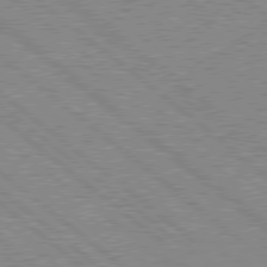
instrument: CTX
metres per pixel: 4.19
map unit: Hpe
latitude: 78.6302
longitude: -168.2712
